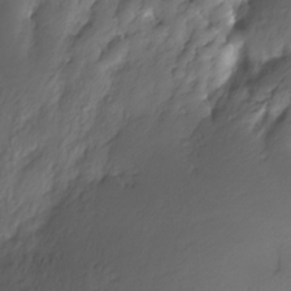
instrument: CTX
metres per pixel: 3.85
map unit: Nhe
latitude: -29.4266
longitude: -109.8772
